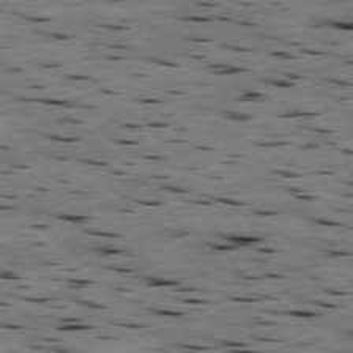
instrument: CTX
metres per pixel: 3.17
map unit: Hpe
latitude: -78.1605
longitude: -19.9717
